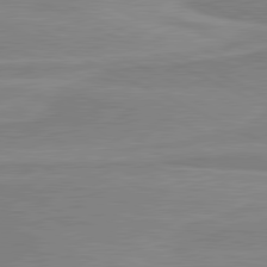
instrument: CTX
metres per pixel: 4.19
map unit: lApd
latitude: 80.9892
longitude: 169.6155
